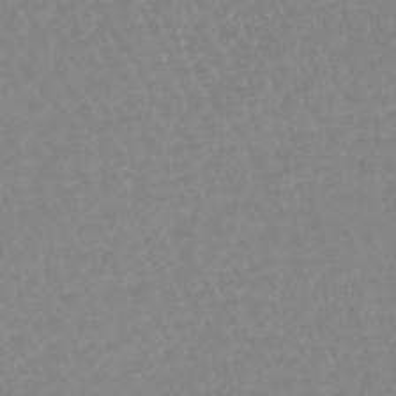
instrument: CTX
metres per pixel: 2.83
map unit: lHb
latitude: -44.4818
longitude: 79.1053
